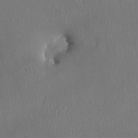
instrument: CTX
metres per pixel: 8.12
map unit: HNhu
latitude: 3.4615
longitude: -6.5735
